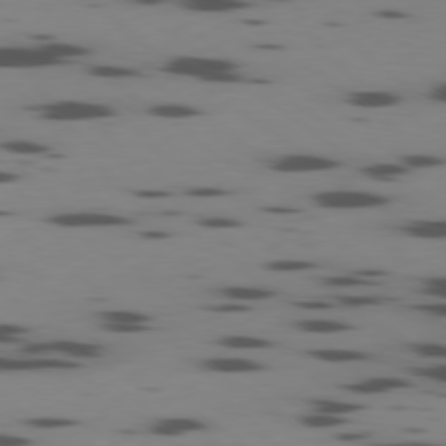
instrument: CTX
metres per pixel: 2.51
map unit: Ap
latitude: -79.0486
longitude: -62.8758
